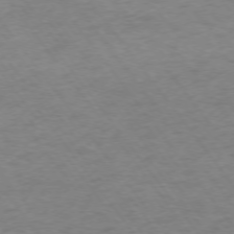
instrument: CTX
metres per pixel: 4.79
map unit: Ap
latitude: -74.6897
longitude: -79.1970
